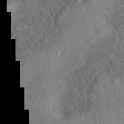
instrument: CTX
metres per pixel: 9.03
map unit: eAb
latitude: 36.7435
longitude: 112.4818
